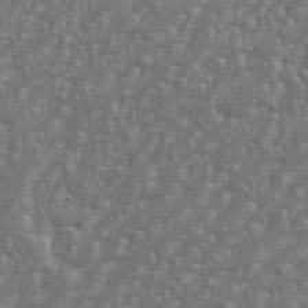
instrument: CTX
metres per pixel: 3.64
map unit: eHh
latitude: 35.6127
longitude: -132.6868
